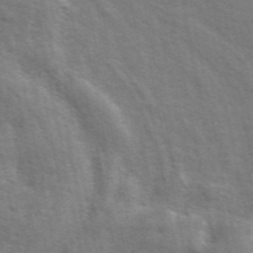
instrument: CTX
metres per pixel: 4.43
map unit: ANa
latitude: 49.7639
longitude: -74.5924
